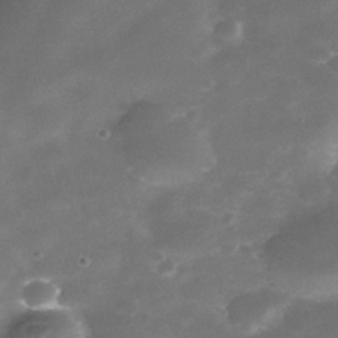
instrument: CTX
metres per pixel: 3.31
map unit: Nhe
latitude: -38.7274
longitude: -118.9891
